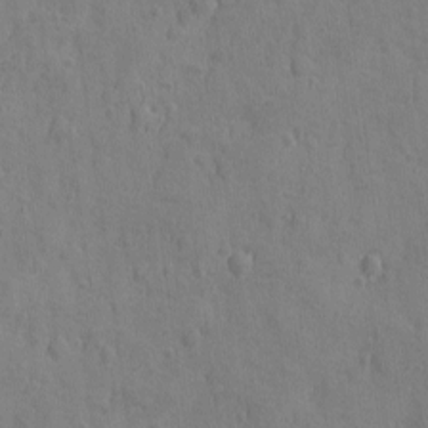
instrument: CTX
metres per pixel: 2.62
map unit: Ave
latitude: -8.1984
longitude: -119.4237
